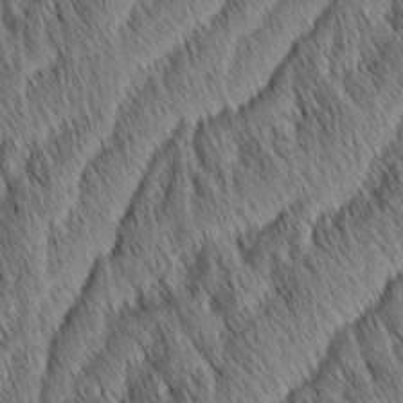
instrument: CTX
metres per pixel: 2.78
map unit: Aa
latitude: 6.6868
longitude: -130.6491
